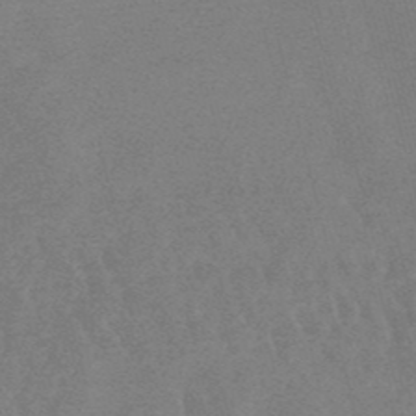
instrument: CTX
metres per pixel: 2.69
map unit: lHb
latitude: -48.4062
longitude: 72.4818
